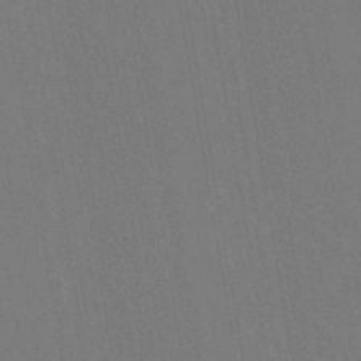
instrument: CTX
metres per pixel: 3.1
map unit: eHh
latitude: -42.8030
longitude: -32.2523
